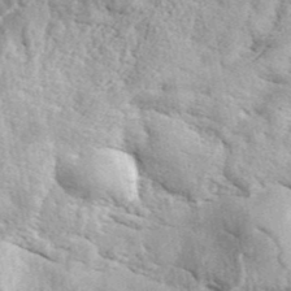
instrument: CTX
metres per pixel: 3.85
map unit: ANa
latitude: 42.5924
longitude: 46.7841
